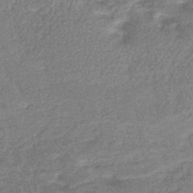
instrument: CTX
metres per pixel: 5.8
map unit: lHb
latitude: -41.6533
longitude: 66.6707
